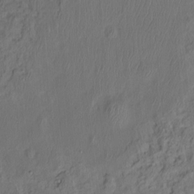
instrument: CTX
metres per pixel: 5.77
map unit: Ht
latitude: -15.7667
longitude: -41.8583
